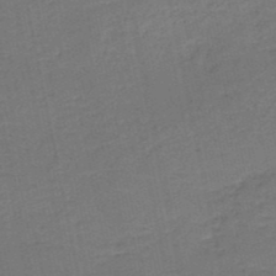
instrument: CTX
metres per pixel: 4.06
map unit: HNb
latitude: -50.5574
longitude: -49.0647
